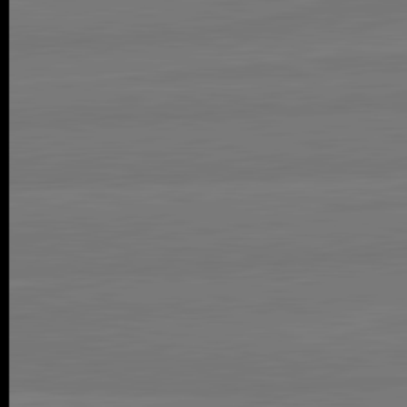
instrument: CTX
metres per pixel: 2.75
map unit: lApd
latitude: 82.0633
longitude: -179.9906
